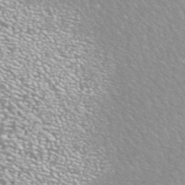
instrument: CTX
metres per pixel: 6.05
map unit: ANa
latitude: 42.5735
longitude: 24.9919
